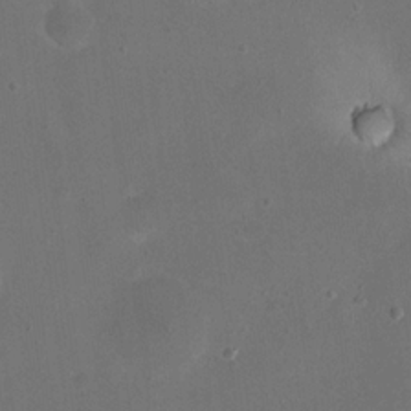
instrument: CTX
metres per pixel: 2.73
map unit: eHh
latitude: 19.5182
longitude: -65.0458
